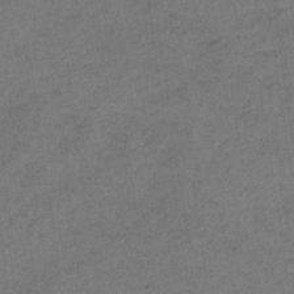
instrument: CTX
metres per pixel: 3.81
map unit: HNb
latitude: -32.3684
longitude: 63.1242
